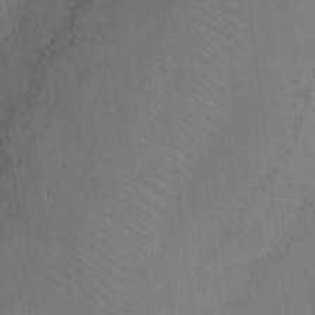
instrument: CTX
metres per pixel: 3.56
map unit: Ht
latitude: 1.2348
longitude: -33.6883
